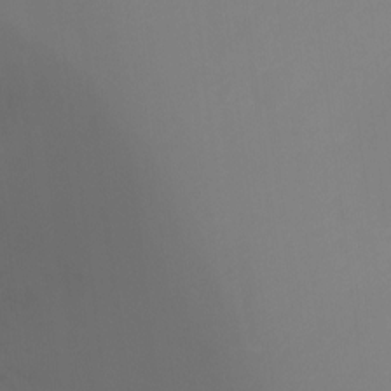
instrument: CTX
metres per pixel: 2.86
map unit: Ht
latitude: -11.2754
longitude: -34.5545
